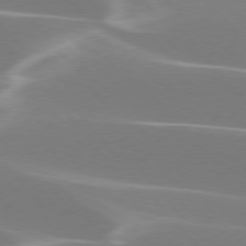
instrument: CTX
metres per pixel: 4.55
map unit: lApd
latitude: 75.9339
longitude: -63.3860
